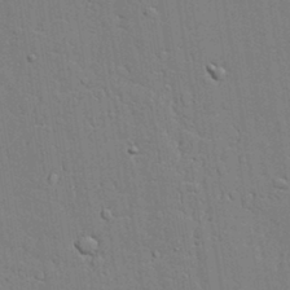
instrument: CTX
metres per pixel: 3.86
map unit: lAvf
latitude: 23.4426
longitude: -110.1389
